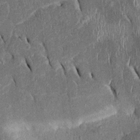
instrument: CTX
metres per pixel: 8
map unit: Htu
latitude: -1.1054
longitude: 150.1794
